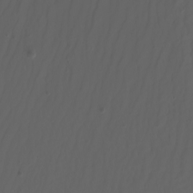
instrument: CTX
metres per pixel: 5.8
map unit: Nhu
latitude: -7.2754
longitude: -79.8961
